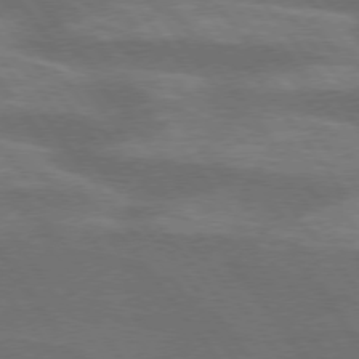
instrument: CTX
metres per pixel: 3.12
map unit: lApd
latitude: 75.0647
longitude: -57.3292
